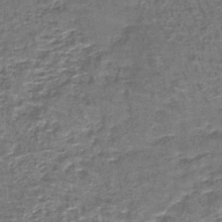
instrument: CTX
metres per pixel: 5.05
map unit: lHb
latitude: -43.9178
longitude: 54.6330
